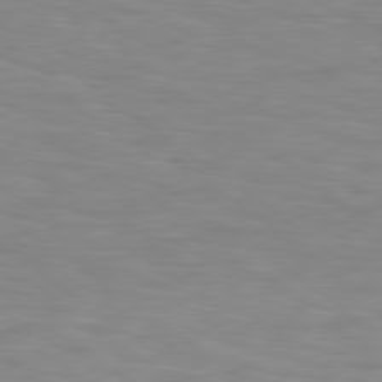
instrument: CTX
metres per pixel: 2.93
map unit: Hpe
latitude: 78.5924
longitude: 174.8030
